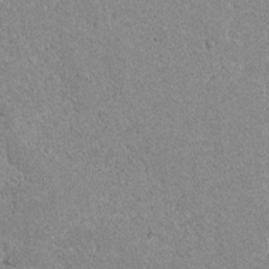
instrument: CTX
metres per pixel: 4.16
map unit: lAvf
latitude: -8.8219
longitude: -113.1214
